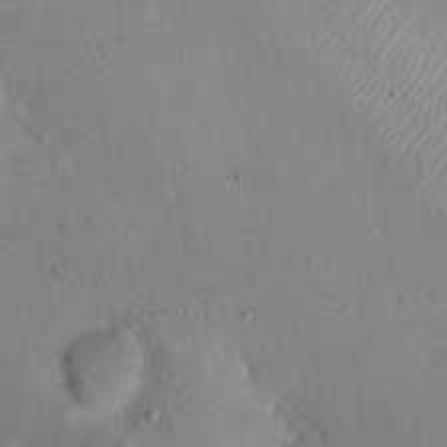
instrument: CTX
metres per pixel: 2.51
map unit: Nhu
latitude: 14.9514
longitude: -29.1403
